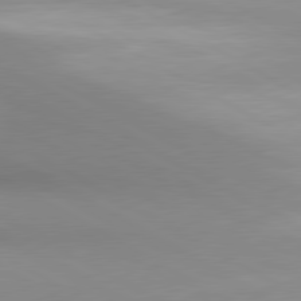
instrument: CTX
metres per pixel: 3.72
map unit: lApd
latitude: 80.6301
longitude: 135.7289
